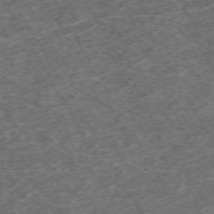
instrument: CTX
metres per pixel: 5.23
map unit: Hpe
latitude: -70.6896
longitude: 17.2187
